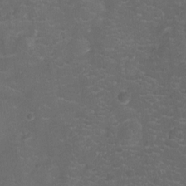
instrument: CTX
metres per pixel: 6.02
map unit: Ht
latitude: -3.8611
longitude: -19.3859
